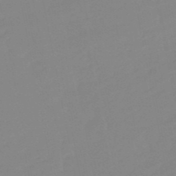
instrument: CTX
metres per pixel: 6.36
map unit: lHb
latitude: -49.1054
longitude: 80.6519
